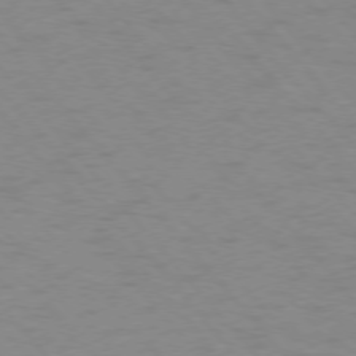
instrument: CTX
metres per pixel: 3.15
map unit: Ap
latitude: -76.7274
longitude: -64.1011
